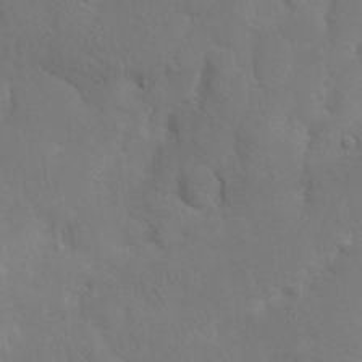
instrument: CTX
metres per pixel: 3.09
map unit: Nhu
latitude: 21.5371
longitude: -73.4049
